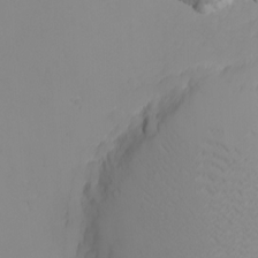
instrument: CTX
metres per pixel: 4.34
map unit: Nhu
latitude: -5.3509
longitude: -80.2333
